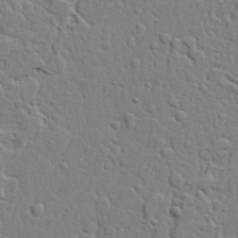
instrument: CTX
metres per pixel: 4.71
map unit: lAvf
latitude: 22.8380
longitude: -110.2334
